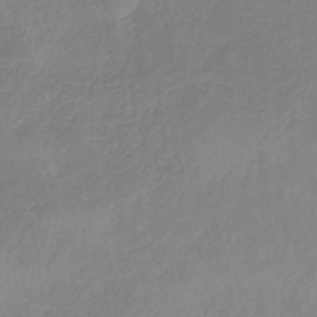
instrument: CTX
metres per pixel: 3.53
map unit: HNb
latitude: -33.4644
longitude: 55.0298
